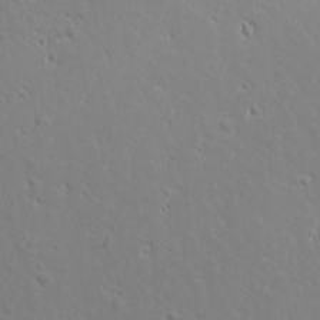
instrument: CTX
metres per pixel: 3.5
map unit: Ave
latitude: 18.8002
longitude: -132.8758
